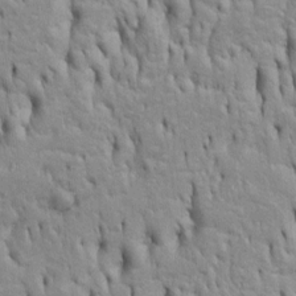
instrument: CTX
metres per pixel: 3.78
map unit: Htu
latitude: -5.3887
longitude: 151.3509
